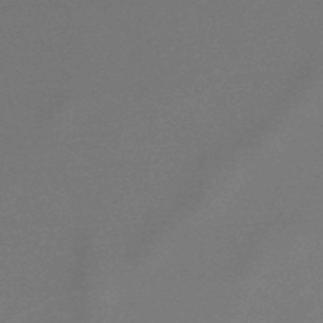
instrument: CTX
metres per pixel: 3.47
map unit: lHb
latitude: -47.8422
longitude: 68.0283
